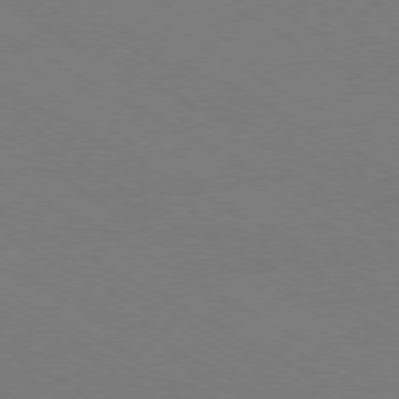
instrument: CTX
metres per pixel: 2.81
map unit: Ap
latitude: -79.6533
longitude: -82.9324
